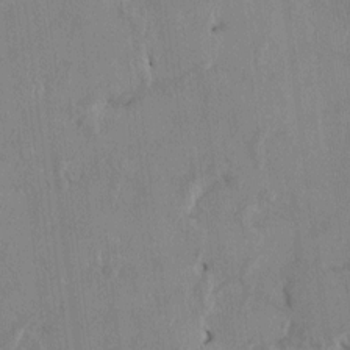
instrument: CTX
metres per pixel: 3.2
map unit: HNhu
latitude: 0.8191
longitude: -5.4426
